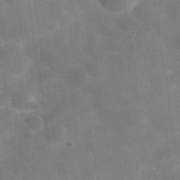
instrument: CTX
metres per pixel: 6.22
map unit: Hve
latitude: -30.9919
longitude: 93.8422
